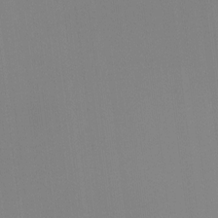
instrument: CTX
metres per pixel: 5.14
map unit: Hto
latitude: -11.4832
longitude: -38.1956
